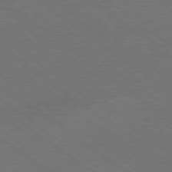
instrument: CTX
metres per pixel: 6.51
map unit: Ap
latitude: -79.4265
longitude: -54.3089
